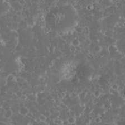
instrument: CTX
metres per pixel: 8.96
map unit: eHh
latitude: 33.8394
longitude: -62.1767
